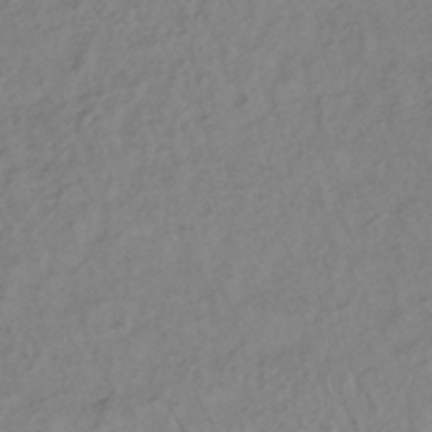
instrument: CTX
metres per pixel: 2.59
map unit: lHb
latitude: -35.0864
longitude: 69.1620
